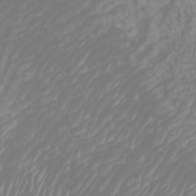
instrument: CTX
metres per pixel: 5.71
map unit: Htu
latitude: -6.0850
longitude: -74.5735
